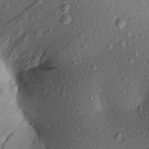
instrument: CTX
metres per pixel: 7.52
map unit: Aa
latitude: 17.6316
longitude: -146.7625
